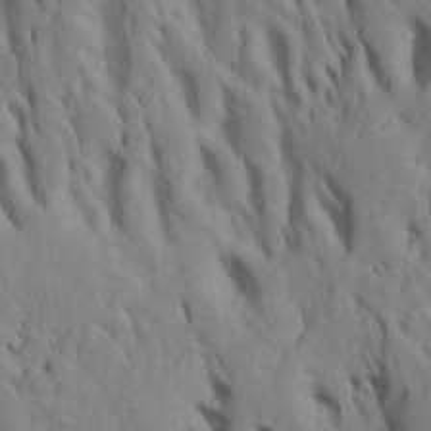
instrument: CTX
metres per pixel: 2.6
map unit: Htu
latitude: -7.5399
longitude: 144.8408
